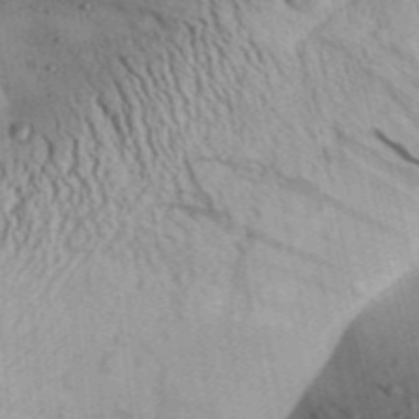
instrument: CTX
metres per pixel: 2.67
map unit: Aa
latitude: 30.7813
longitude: -137.0459
